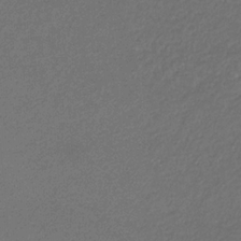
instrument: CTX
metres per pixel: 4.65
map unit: eHb
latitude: -32.4251
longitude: 69.8233
